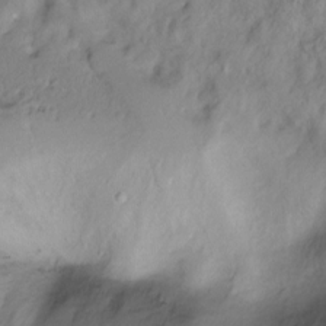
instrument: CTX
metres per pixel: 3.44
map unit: Ht
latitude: -14.9542
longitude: -42.3278
